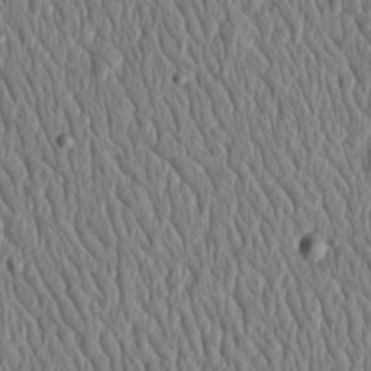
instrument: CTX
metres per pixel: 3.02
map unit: Htu
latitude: -3.9367
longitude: 157.7289
